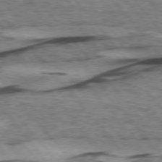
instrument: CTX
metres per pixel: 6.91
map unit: lApd
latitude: 75.2348
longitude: -77.1970
